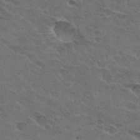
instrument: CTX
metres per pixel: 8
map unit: Hto
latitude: 32.1011
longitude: -45.4804
